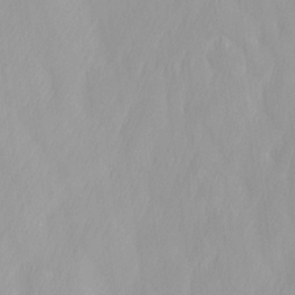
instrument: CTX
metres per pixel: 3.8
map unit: Ave
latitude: 13.0459
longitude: -105.6127
